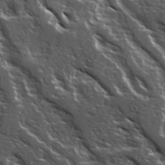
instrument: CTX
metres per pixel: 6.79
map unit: Ave
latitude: 15.3482
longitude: -132.1011
